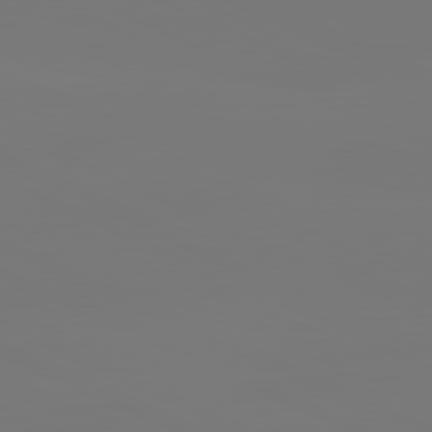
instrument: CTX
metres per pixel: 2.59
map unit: lApd
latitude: 81.1025
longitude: -149.4993
